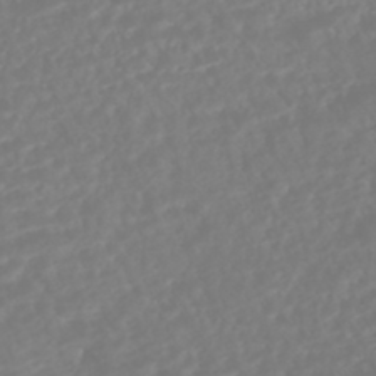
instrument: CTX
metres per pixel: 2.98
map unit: HNhu
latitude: -45.3888
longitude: 104.0283
